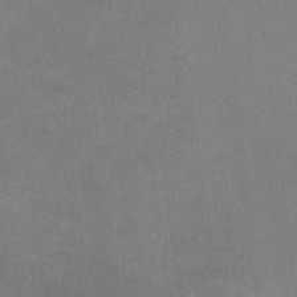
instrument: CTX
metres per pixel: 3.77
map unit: lHvf
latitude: -10.8786
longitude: -100.5168
